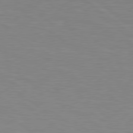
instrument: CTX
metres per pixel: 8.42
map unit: lApd
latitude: 79.3482
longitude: -148.1200
